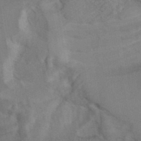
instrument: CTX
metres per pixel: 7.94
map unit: ANa
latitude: 39.8772
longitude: 29.3888
